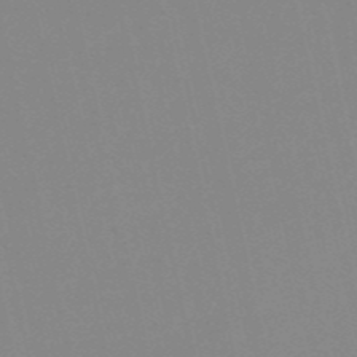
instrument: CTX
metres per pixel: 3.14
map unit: HNb
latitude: -53.0297
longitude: -36.6680
